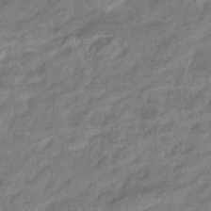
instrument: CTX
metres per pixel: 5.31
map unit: eHb
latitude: -41.1998
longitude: 80.6708
